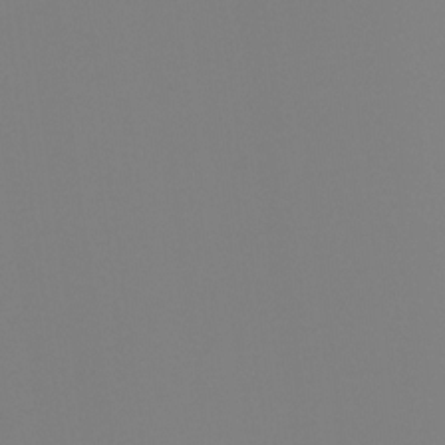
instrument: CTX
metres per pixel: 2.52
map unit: Ht
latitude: -4.6140
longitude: -61.2915
